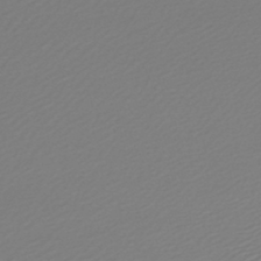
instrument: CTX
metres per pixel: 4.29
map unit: lHb
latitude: -46.6329
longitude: 59.5021
